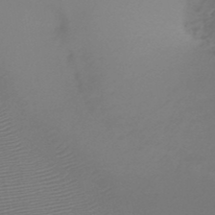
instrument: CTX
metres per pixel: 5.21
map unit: HNb
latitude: -47.8989
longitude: -42.1011
